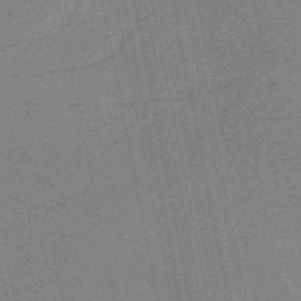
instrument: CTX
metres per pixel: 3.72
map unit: HNb
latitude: -54.5574
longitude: -45.3481
